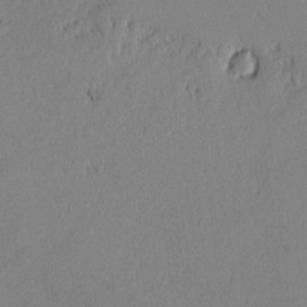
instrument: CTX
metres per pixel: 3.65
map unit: lAvf
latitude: -1.6533
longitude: -106.4790
